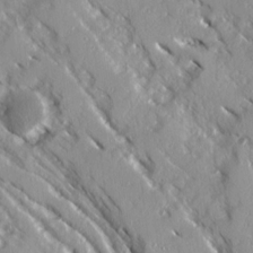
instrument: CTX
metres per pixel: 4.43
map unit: Ave
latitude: 14.7813
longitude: -130.9136
